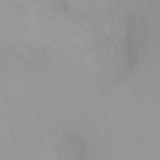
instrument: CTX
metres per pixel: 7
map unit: Ht
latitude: -13.3321
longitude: -44.7813
